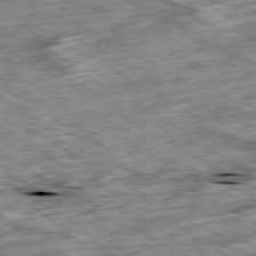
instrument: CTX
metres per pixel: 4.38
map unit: Ap
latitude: -80.4062
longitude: -90.1578
